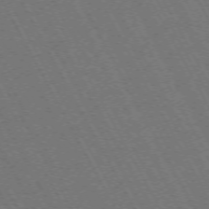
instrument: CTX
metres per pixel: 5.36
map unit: Hpe
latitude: -72.7085
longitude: 10.9353
